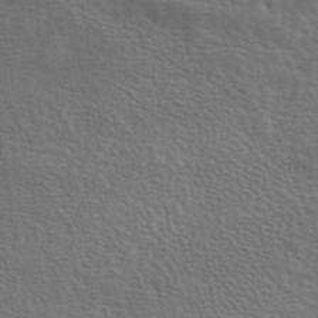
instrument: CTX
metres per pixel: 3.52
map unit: eAb
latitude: 43.9717
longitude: 112.0850
